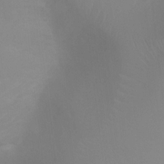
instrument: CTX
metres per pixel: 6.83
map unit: Ht
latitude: 2.4034
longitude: -25.1970
